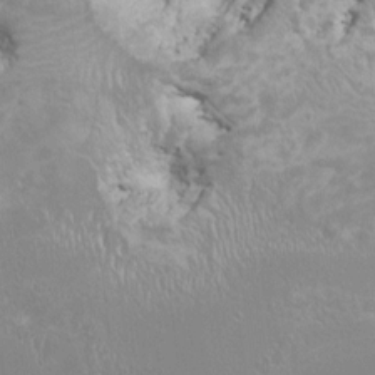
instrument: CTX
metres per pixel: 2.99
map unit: HNhu
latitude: -0.6519
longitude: 4.2928
